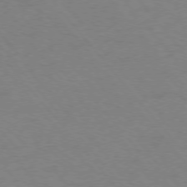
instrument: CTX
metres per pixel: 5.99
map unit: Ap
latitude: -76.5763
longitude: -64.0822
